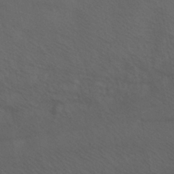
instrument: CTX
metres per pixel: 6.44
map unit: HNhu
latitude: -41.1809
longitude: 101.1809
